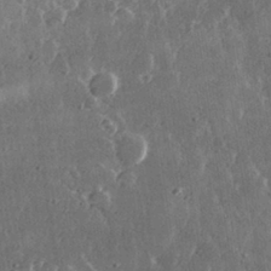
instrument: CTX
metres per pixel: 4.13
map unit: lHvf
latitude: 31.3482
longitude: -91.4804
